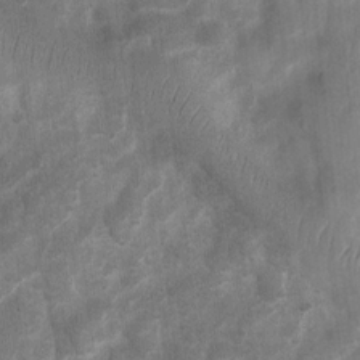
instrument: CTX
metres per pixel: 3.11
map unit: Ht
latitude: 4.0633
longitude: -22.2522
